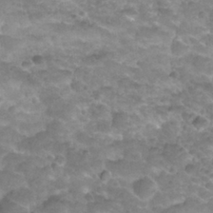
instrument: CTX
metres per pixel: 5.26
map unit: Nhu
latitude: 27.3671
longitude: -53.8206
